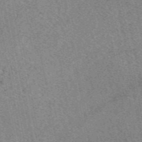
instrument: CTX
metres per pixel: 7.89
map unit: eAb
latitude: 48.9136
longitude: 109.8233
